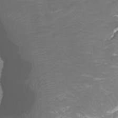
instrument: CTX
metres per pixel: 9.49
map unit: Htu
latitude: -7.1998
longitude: -48.6113
